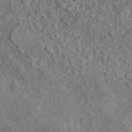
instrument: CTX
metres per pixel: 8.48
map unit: eAb
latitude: 43.4427
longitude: 115.4454
